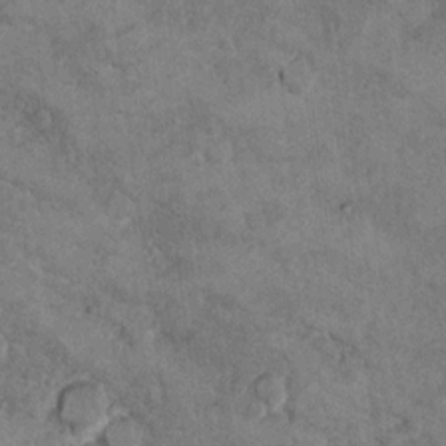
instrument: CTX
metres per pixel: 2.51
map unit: Hto
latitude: 9.8017
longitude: -36.2711
